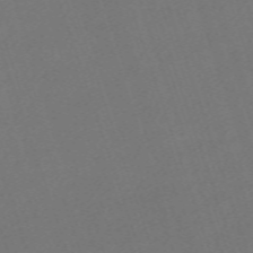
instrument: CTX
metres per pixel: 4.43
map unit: eHh
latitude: -63.8422
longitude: 50.6140
